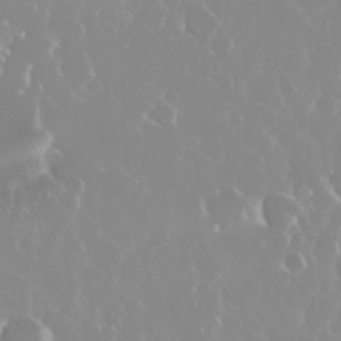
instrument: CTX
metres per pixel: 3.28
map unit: Nhu
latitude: 29.1025
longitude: -61.8205
